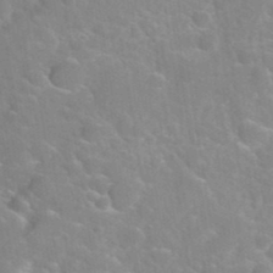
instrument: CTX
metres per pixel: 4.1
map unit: Hto
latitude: 35.8205
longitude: -46.3090
